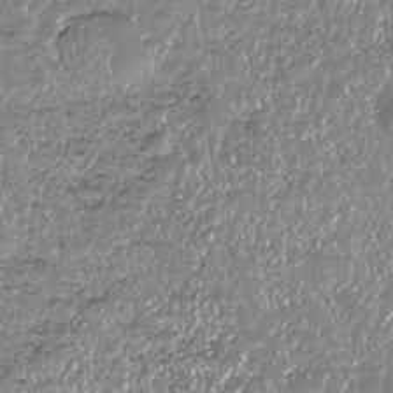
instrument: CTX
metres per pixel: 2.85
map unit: HNhu
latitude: -37.5777
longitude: 33.6911
